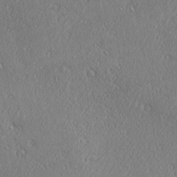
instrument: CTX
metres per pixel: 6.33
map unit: Ave
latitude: 21.8961
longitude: -136.6113
